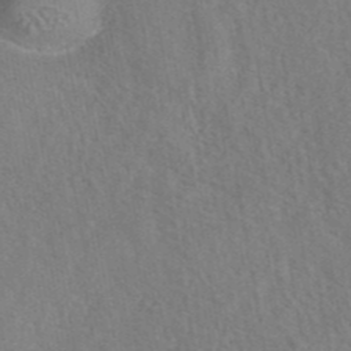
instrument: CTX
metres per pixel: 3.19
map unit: eAb
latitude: 42.7246
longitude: 104.3873
